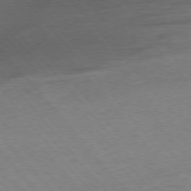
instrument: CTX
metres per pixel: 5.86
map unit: Ap
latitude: -77.6533
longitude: -95.8961
